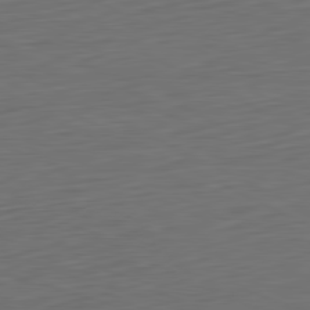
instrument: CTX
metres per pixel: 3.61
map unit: Ap
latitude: -82.0850
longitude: -77.5749
